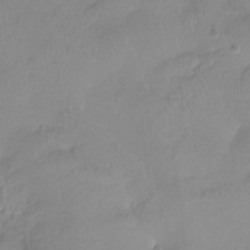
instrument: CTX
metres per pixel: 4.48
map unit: Htu
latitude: -13.8234
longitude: -45.8205
